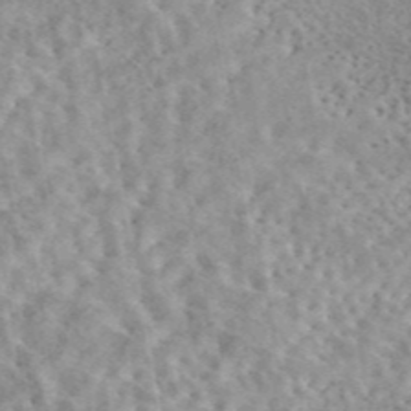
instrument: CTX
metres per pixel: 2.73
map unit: eAb
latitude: 44.3845
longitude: 115.9178
